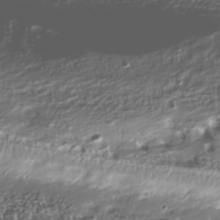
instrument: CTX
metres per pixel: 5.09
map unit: Nhu
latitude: -41.1242
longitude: -85.8961
